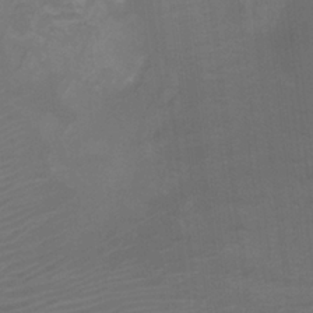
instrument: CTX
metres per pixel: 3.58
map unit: Nhu
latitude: -8.0850
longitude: -92.1389
